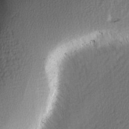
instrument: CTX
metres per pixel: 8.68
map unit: Ave
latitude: 2.6490
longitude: -110.4979
